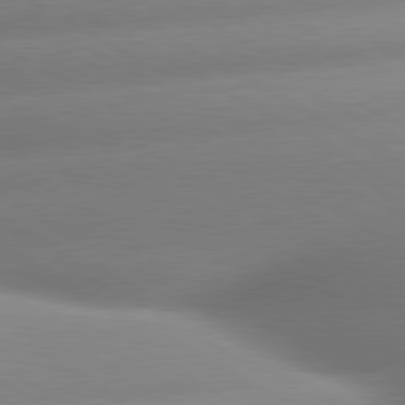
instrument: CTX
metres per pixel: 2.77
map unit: lApd
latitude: 80.1200
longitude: -158.1200
